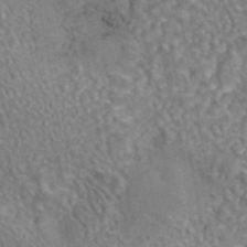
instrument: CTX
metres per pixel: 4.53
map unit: eAb
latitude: 43.1592
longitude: 106.6141
